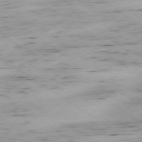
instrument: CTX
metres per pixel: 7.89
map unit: Ap
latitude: -78.3306
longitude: -70.9325
